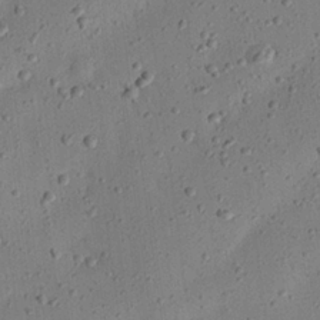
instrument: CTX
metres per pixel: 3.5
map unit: eHh
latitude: 24.5734
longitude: -69.1214
